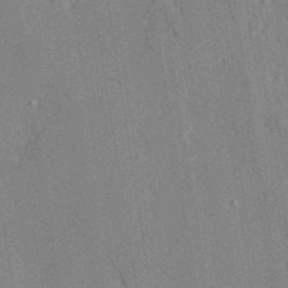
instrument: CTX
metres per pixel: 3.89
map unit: lAvf
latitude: 28.0633
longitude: -109.8016
